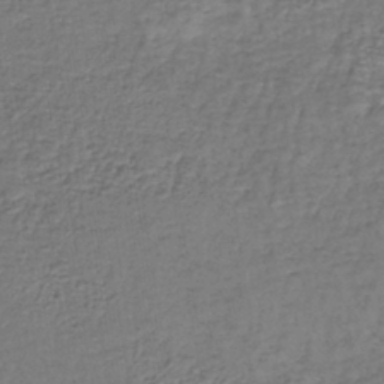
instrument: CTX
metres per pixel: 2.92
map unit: lHb
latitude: -39.8611
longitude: 61.1242
